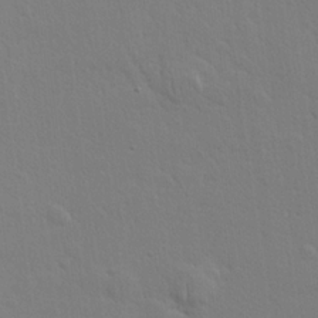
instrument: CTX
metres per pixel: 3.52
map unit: lHvf
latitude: 22.0444
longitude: 141.2565
